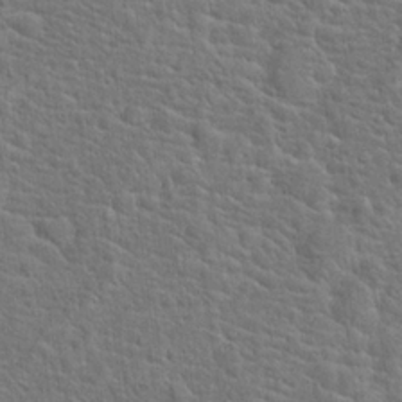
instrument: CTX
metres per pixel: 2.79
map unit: Hto
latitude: 18.6490
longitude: -43.2348
